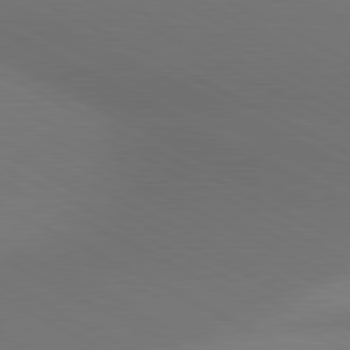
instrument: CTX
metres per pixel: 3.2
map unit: lApd
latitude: 80.8569
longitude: 138.7652
